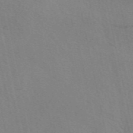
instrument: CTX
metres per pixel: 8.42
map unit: eAb
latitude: 50.2711
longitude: 106.3684
